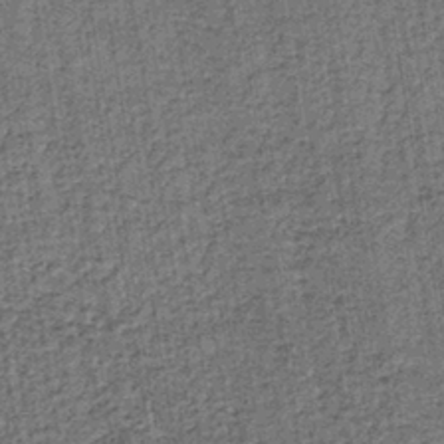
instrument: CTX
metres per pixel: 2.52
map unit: lHb
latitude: -39.8800
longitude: 60.6141
